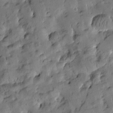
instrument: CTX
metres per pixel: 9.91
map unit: Htu
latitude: 0.3467
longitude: -179.9528
